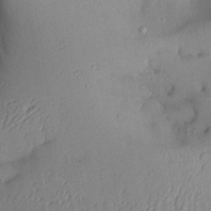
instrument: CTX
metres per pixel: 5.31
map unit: Aa
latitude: 27.6505
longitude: -129.8961
